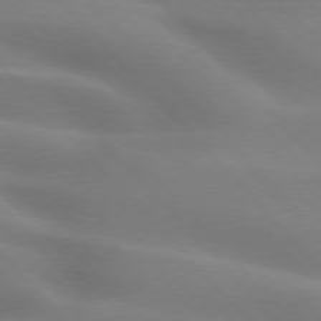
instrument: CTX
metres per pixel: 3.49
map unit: lApd
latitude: 75.5182
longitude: -61.2726
